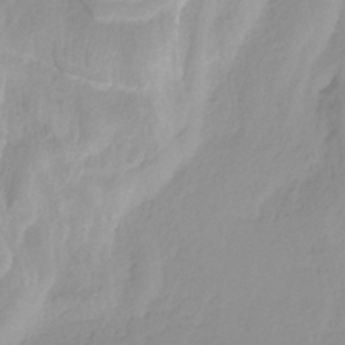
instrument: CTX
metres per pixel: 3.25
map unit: HNhu
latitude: -29.2565
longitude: 67.6911
